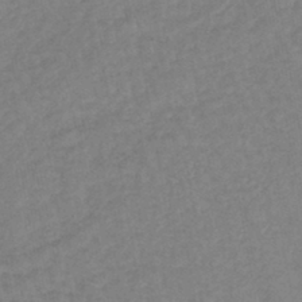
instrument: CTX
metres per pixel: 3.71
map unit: lHb
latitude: -44.6707
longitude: 80.2362
